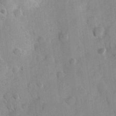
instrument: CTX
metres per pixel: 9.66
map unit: Hve
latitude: 23.8772
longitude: 147.3698
